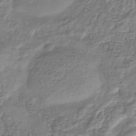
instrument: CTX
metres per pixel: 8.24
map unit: eHb
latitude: -35.3132
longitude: 80.1795
